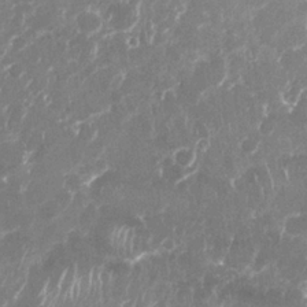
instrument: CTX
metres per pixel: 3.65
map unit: Nhu
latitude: 26.0822
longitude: -61.0269
